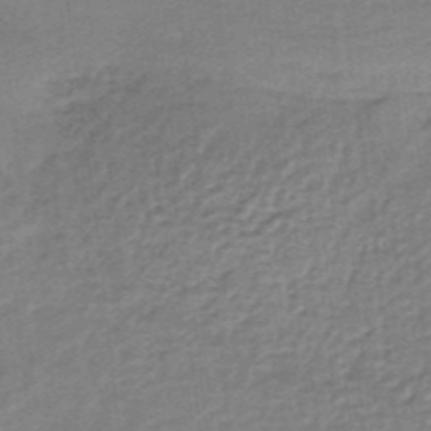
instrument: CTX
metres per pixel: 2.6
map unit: lHb
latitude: -35.1431
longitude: 60.2173
